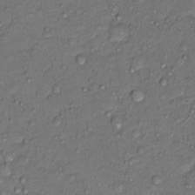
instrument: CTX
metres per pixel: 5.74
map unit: Nhu
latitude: 12.8569
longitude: -29.0647
